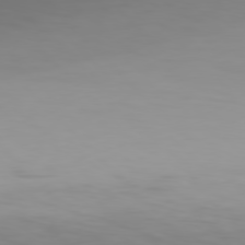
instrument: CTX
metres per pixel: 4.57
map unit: Hpe
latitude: 77.7449
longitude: -166.9891
